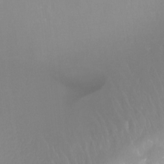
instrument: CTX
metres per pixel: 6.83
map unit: Htu
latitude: -7.4832
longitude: -49.8961
